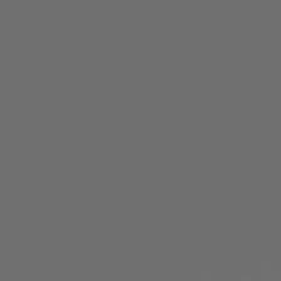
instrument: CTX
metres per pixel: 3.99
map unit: Hpe
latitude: 77.8772
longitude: -177.2159
